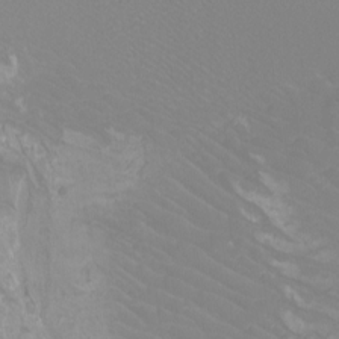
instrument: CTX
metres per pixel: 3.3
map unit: Htu
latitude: -12.4440
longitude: -72.2334
